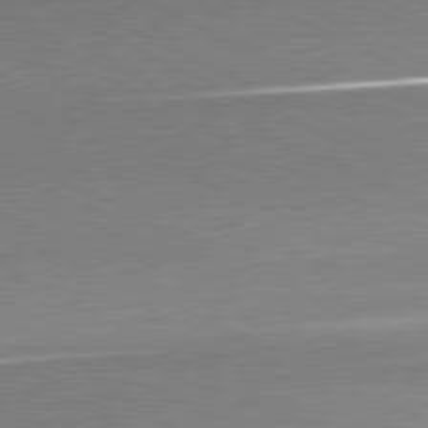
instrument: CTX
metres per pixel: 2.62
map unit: lApd
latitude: 80.8569
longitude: 166.1417
